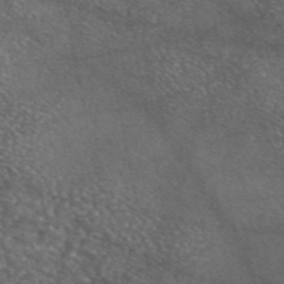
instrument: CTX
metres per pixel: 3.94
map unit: eAb
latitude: 45.6883
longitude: 113.6722
